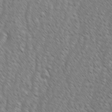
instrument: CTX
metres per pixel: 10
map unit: Ave
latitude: -1.6344
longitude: -113.2726
